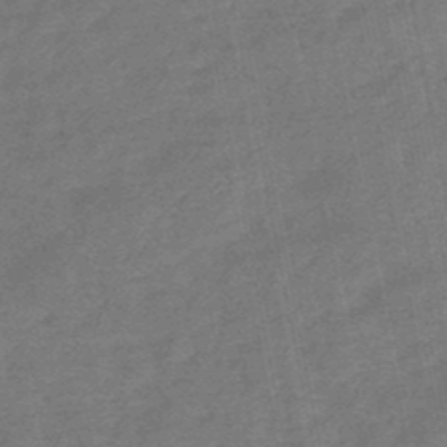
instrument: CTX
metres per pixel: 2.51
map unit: HNb
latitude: -49.4266
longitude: -39.0647
